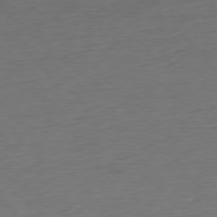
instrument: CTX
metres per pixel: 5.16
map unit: Ap
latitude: -78.8597
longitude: -70.7057
